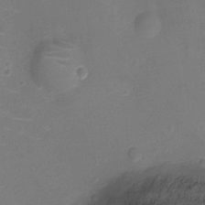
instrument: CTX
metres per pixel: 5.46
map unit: Nhu
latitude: -10.5196
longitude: -20.7624
